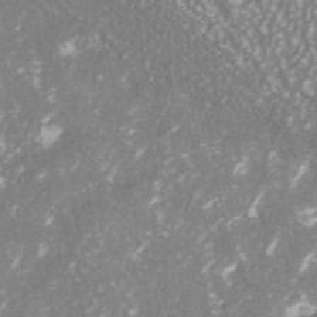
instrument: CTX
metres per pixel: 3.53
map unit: ANa
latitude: -40.4818
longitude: 102.5574
